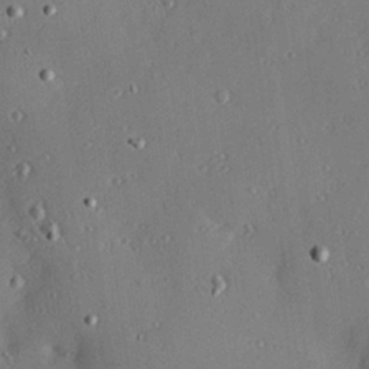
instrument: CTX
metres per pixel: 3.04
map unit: Hve
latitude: 26.2145
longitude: -93.4615
